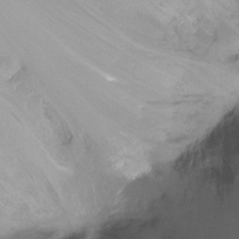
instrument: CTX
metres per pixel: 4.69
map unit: Ht
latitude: -16.2551
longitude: -45.5371
